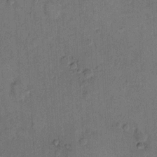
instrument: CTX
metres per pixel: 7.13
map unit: Hto
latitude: 8.1578
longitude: -61.4993
